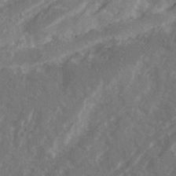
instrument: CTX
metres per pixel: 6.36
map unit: Ave
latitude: 20.6680
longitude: -130.4034
